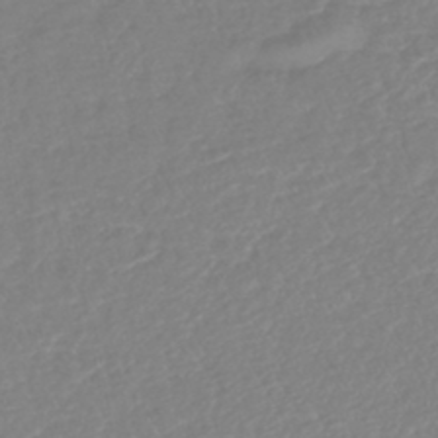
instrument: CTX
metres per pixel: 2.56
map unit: lHb
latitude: -42.2739
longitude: 77.2943
